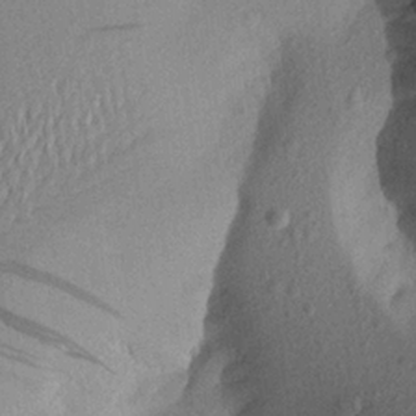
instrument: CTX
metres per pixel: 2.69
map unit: Aa
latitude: 23.1214
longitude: -144.8758
